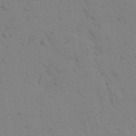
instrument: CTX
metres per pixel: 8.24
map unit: Aa
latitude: 23.3293
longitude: -148.5735
